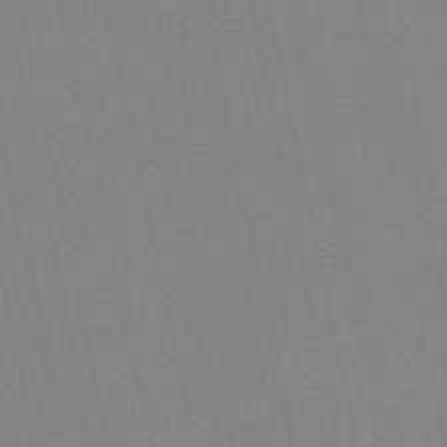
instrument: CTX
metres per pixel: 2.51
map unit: lHb
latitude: -48.1795
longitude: 69.2187
